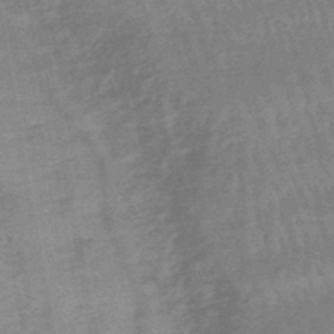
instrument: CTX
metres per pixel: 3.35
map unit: eHb
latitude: -45.6911
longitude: 79.8989
